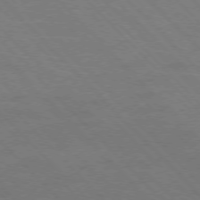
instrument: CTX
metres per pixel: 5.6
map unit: Hpe
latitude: -77.0109
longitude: -12.1767
